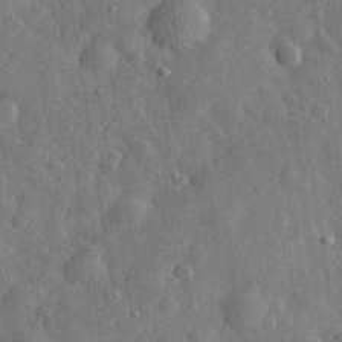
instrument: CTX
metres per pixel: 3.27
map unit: eHh
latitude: 31.4238
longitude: -74.2900
